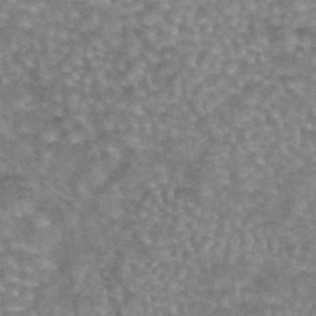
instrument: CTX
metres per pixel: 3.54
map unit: eAb
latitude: 44.1200
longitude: 107.0109
